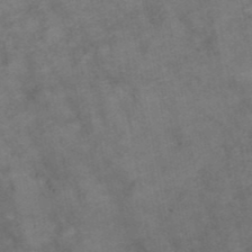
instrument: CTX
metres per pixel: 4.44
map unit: ANa
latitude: 41.4237
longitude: 15.5966
